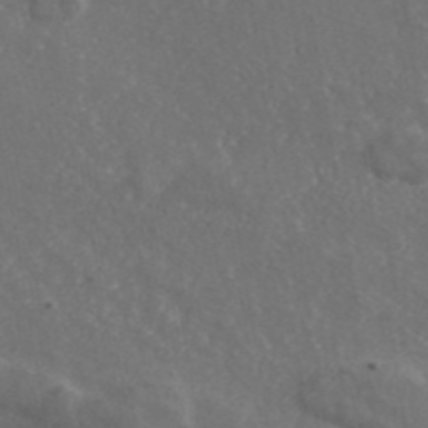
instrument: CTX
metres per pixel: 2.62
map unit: eAb
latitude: 42.6302
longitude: 105.8989
